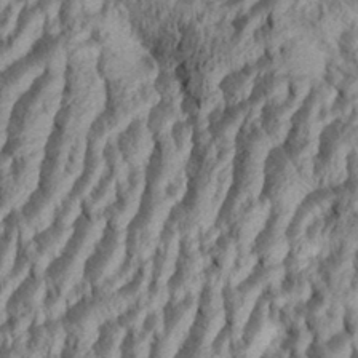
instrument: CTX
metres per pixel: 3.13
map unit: Aa
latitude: 34.2711
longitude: -137.0459
